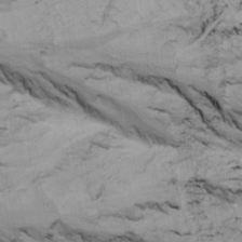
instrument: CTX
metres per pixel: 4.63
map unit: Ave
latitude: 16.8191
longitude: -138.6490
